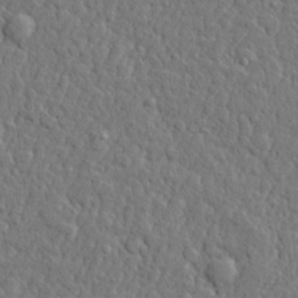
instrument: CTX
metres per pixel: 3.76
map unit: lHvf
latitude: 22.8002
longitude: 143.1053
